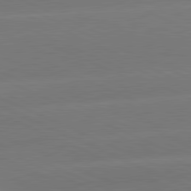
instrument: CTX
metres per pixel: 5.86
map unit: lApd
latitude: 81.3104
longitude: -155.8016
